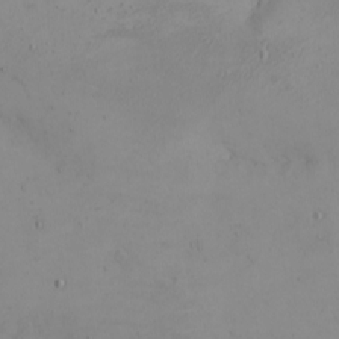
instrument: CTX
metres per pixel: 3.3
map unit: eHh
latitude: -5.3131
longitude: -80.6868
